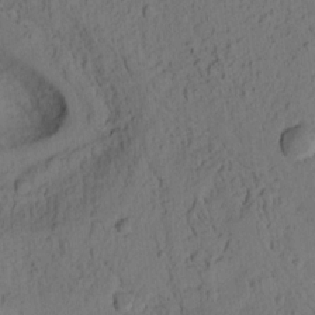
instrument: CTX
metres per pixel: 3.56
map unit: Ht
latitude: 7.9906
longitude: -76.2144
